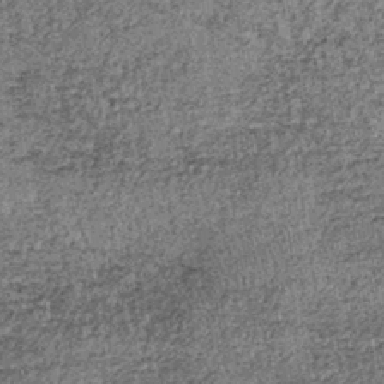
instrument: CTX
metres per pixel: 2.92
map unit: lHb
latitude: -39.2943
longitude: 66.7653
